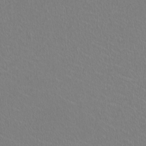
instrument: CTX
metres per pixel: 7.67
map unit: HNhu
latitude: -0.8408
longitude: 0.8030
